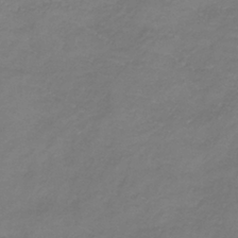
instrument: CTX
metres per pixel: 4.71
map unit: lHb
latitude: -38.5574
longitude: 72.3684
